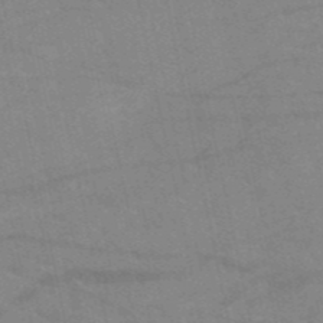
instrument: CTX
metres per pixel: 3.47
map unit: HNb
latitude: -52.6518
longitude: -44.0822
